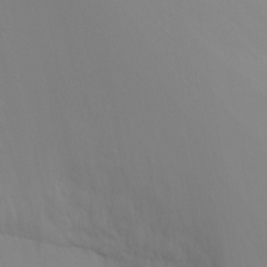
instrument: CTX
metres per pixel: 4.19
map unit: Ht
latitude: -9.3698
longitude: -45.8205
